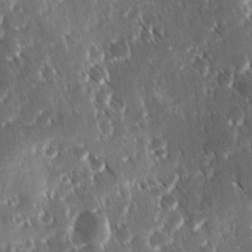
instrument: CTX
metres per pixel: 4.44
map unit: Ave
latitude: 9.0459
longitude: -104.4223
